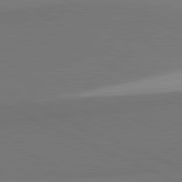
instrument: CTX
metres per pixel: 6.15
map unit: lApd
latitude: 81.8016
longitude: 150.7841
